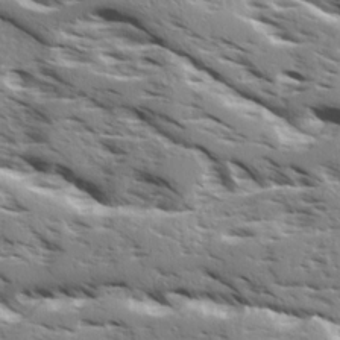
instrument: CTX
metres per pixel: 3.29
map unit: Ave
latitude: 16.8380
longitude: -129.6694
